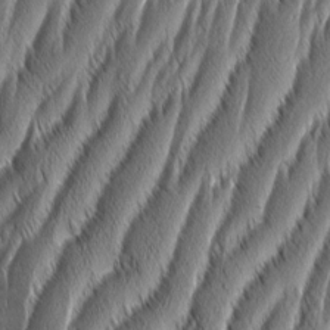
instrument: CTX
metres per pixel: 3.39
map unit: Aa
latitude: 8.2523
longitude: -130.7625
